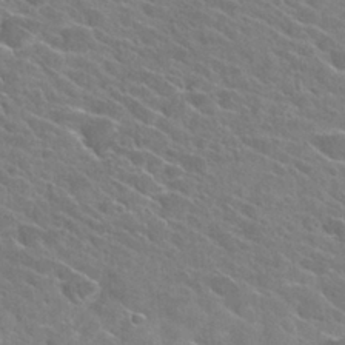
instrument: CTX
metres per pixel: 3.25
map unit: Hto
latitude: 26.1767
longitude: -42.5546
